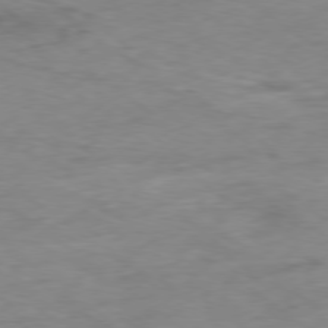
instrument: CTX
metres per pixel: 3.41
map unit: Ap
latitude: -78.8786
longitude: -77.6694
